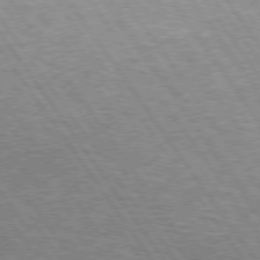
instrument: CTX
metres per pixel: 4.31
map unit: Hpe
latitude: 74.6679
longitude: -150.8947
